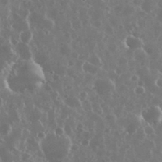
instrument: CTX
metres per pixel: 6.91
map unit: eHh
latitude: 34.8947
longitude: -58.4601
